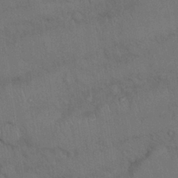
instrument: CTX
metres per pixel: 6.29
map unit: Nhu
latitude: 27.4804
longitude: -69.9906
